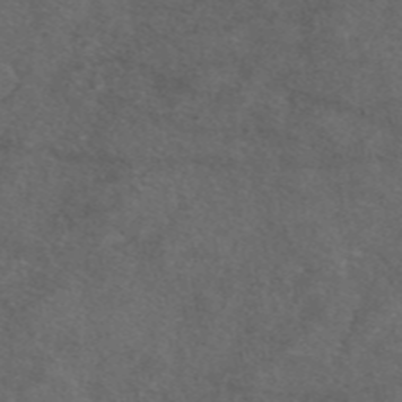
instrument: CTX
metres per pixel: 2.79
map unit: eAb
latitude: 47.3860
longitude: 112.1039
